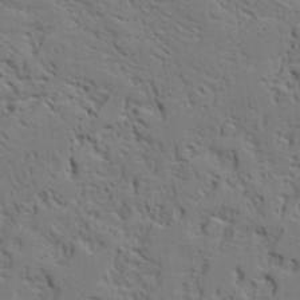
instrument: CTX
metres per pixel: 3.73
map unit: Aa
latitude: 19.5938
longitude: -126.0822
